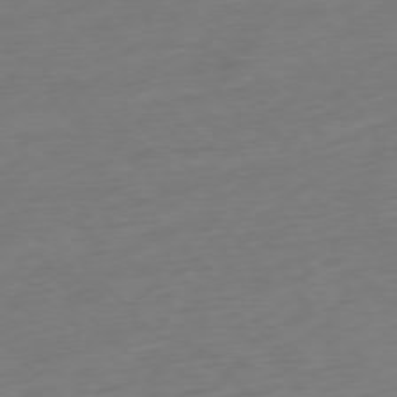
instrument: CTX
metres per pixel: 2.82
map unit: Ap
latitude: -77.1998
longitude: -80.1200
